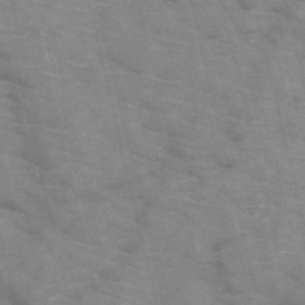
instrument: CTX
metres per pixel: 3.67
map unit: HNb
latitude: -47.5777
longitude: -48.0255
